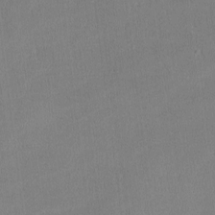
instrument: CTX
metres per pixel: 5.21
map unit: lHvf
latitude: -11.8611
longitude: -100.2712
